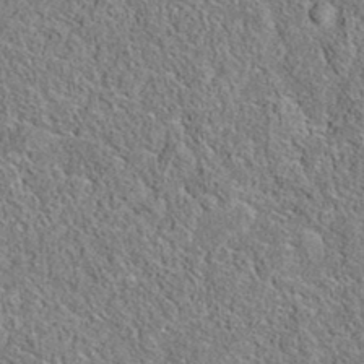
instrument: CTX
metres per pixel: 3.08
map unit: eAb
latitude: 35.9906
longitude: 112.4251
